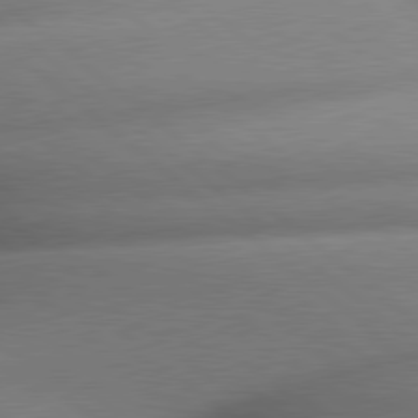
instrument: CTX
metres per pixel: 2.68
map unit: lApd
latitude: 79.6505
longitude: -163.5183
